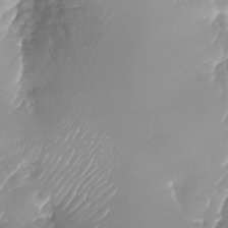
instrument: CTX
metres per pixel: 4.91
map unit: Nhu
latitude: -25.3132
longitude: -72.8002
